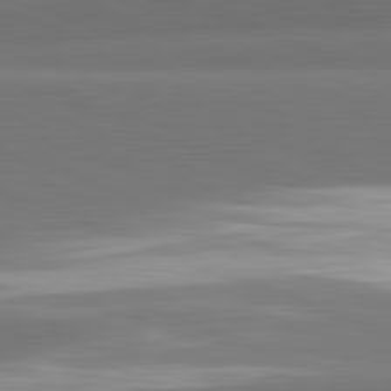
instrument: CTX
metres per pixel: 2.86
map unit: lApd
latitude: 82.1199
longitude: 149.7100
